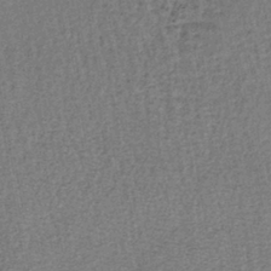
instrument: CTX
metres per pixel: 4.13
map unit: lHb
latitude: -40.4440
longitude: 62.8219
